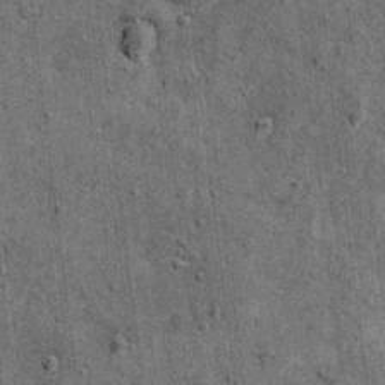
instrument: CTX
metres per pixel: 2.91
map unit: Ht
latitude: 11.8583
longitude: -38.5168
